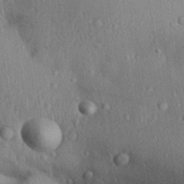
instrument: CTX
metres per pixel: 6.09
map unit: Aa
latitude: 31.1970
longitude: -133.2348
